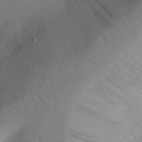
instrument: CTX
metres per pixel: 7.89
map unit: eHh
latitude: 25.3859
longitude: -70.3467
